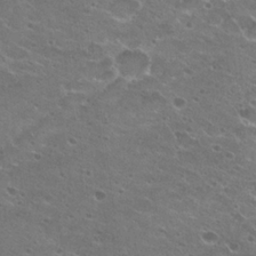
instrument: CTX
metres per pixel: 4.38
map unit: Hto
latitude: 23.1214
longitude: -41.6504
